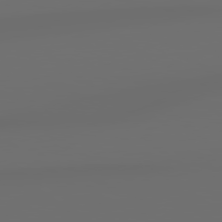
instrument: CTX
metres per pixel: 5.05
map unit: lApd
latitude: 79.1781
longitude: -139.5182
